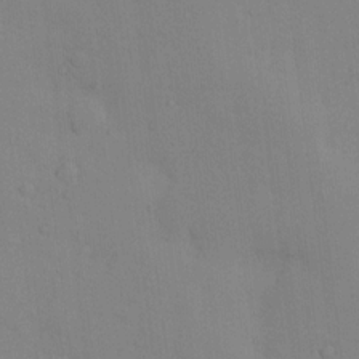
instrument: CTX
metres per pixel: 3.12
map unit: Ht
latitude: 12.2523
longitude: -40.6112
